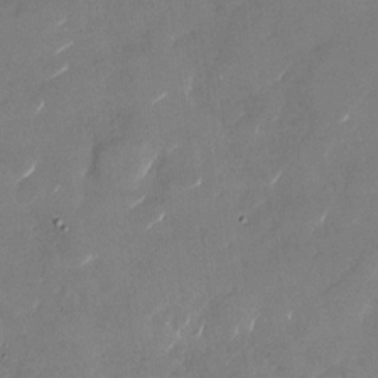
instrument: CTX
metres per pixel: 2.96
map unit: Nhu
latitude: -27.8800
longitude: -73.3293
